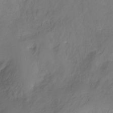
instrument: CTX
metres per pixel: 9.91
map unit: HNhu
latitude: -27.5966
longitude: 74.9920
